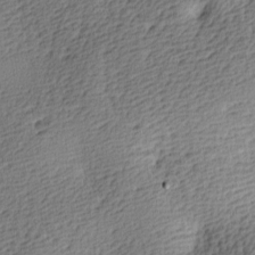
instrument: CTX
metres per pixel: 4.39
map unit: lAa
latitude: -8.3495
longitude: -125.4048
